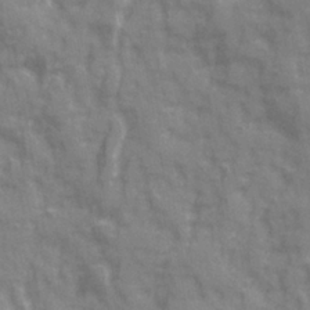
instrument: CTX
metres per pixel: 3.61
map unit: Ave
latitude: 20.2523
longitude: -132.4601
